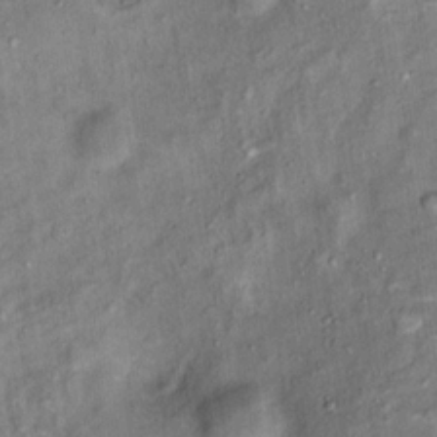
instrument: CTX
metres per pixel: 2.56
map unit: Ht
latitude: 14.2145
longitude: -40.8002
